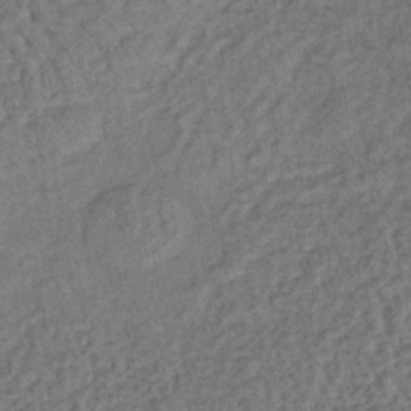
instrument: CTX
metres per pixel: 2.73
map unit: lHb
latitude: -38.8786
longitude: 62.3495
